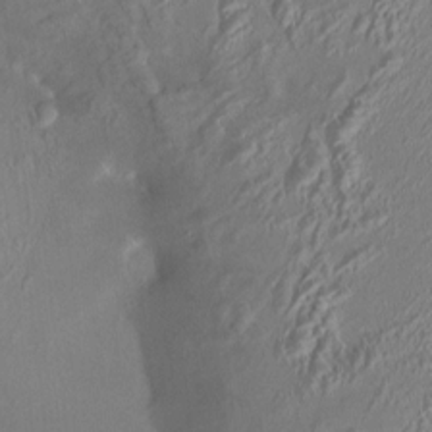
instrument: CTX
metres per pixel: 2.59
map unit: HNhu
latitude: 4.9514
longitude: 7.0108
